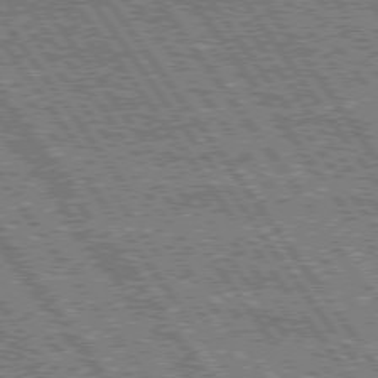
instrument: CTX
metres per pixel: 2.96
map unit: Hpe
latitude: 75.1025
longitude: -153.9150
